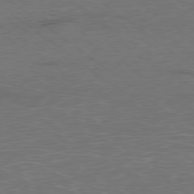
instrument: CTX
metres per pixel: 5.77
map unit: Ap
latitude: -78.5762
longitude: -96.9891
